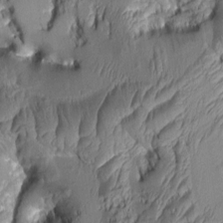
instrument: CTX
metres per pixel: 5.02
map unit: Aa
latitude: 7.0269
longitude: -128.7624
